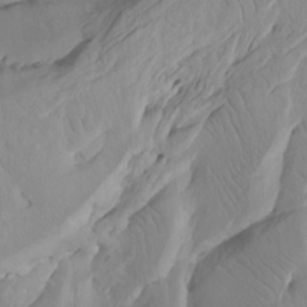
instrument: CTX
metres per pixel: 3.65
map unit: Htu
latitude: -7.8800
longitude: -66.3089
